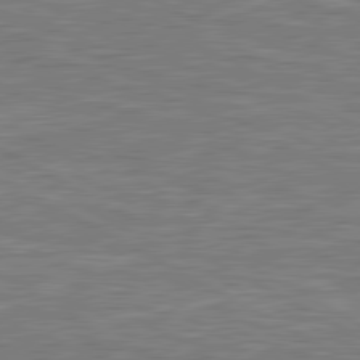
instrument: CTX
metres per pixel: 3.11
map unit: lApd
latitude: 80.7624
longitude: -171.3293
